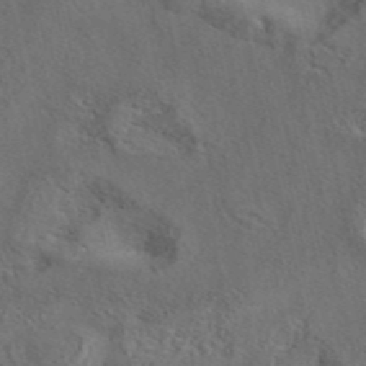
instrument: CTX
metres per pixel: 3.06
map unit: eAb
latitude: 42.3845
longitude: 108.8408
